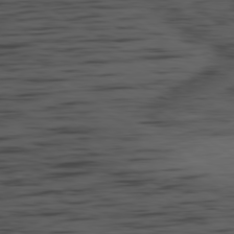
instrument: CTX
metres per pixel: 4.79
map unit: Ap
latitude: -80.0661
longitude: -61.9150
